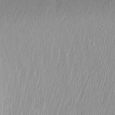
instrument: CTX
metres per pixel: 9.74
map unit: Ht
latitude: -15.2943
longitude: -44.9702
